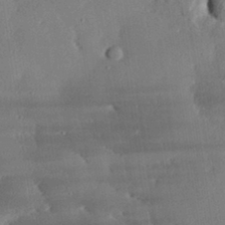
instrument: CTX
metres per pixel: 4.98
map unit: eHh
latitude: 29.6127
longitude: -82.2522
